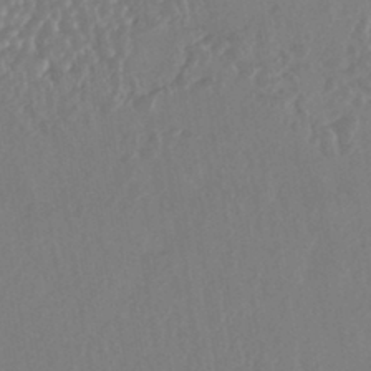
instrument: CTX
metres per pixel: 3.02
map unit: HNhu
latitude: -43.7477
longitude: 94.8408
